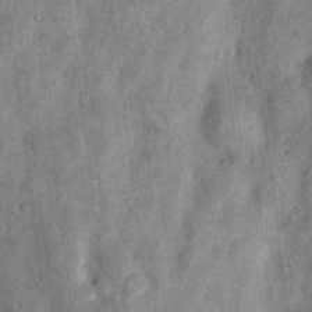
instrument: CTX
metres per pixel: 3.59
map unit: Nhu
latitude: 6.9892
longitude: -23.8772
